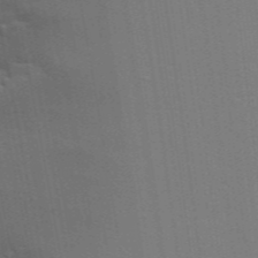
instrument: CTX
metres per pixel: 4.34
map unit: Ave
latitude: 15.4805
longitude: -129.5560
